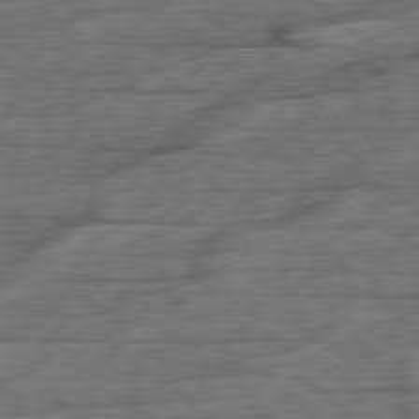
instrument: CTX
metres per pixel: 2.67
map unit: Ap
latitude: -80.1984
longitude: -68.3090
